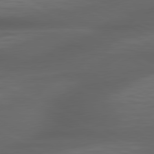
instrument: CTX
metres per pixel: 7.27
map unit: lApd
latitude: 79.4616
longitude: -119.7827
